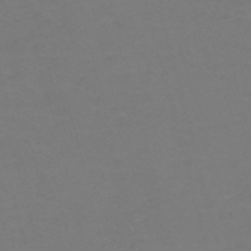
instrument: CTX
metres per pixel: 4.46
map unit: Nve
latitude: -57.8611
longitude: 53.5399
